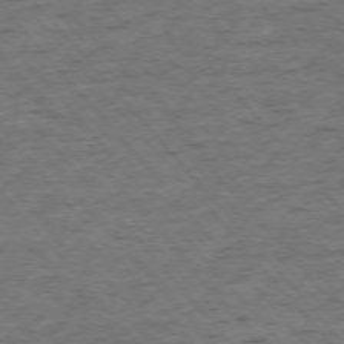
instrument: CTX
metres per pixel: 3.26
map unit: Ap
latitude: -75.6344
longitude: -90.0255
